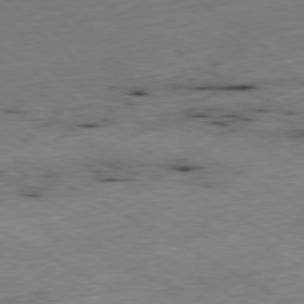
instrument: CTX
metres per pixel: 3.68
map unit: Ap
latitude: -79.1242
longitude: -68.7246
